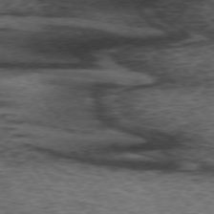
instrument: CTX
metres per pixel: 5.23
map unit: lApd
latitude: 73.1970
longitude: -76.3278
